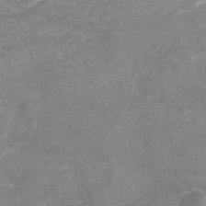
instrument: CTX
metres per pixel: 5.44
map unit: Nhu
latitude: -22.6519
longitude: -55.9150
